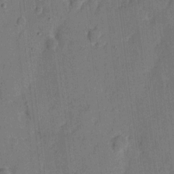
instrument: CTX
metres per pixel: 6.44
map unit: eHh
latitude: 7.3104
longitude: -66.5356
